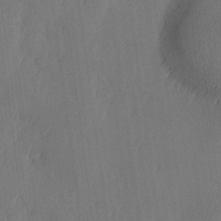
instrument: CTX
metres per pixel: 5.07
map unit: Ave
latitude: -10.8597
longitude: -121.8584
